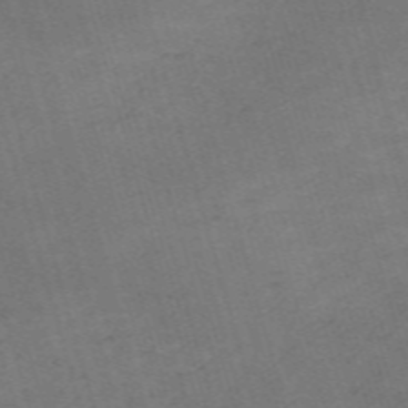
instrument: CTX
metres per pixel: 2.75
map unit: Nve
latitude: -59.8044
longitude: 57.6533
